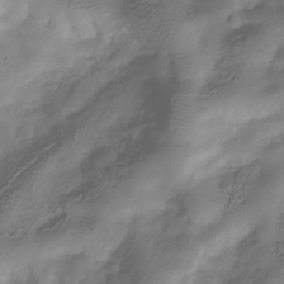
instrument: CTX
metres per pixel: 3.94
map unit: Hve
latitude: -31.8233
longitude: 91.1809
